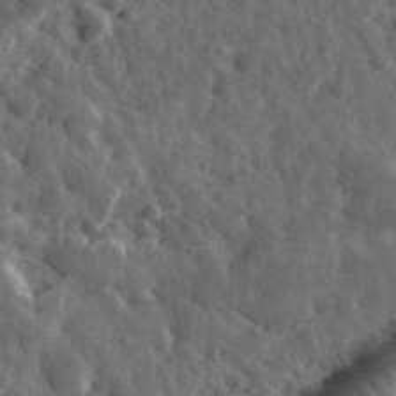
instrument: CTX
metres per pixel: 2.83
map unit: eHh
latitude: 33.8016
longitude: -80.0444
